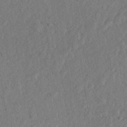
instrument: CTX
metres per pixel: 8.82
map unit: lHvf
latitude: 23.1970
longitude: 144.1228
